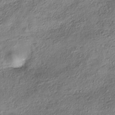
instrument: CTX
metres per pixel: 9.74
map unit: HNhu
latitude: -40.7652
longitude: 107.8045
